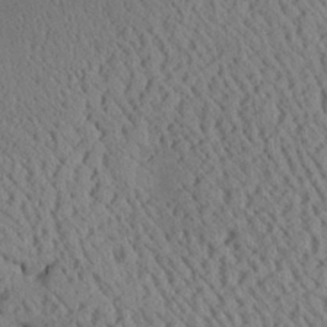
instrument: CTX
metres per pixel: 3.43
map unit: Aa
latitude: 25.2537
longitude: -134.2900
